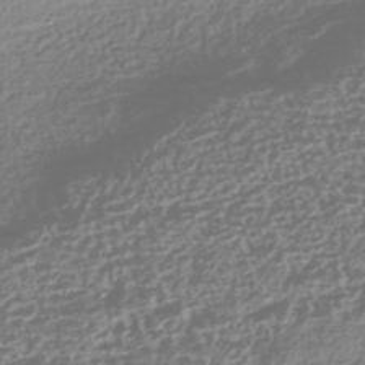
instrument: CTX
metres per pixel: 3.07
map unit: HNhu
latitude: -42.8785
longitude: 106.7086
